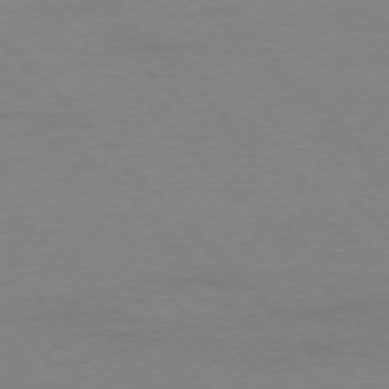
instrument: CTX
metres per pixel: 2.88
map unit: Ap
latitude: -77.5399
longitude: -87.8961
